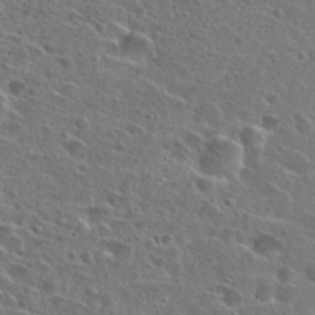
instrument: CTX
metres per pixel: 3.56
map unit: Hto
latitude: 26.1389
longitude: -46.8758
